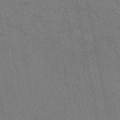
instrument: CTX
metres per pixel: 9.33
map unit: eAb
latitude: 50.9135
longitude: 108.8030
